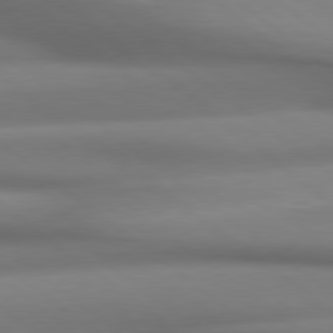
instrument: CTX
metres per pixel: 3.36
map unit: Hpe
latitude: 79.0459
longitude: -133.4238
